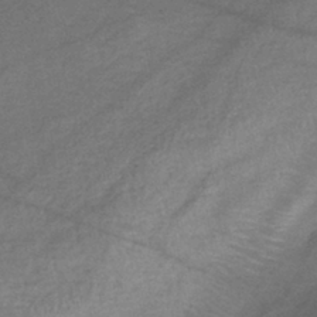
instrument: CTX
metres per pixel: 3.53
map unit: lHb
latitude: -40.3495
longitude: 75.1432
